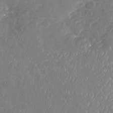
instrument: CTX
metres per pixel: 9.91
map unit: Nhu
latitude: -19.4832
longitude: -57.6693
